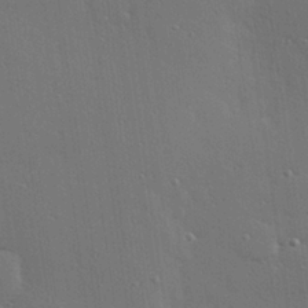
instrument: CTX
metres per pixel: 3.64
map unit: Hve
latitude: 27.0648
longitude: -90.7624
